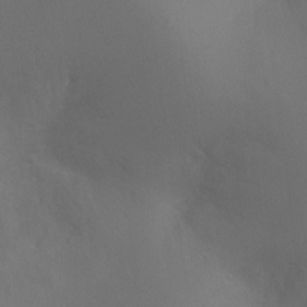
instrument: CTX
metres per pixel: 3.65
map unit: Ht
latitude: -3.8233
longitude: -25.5371
